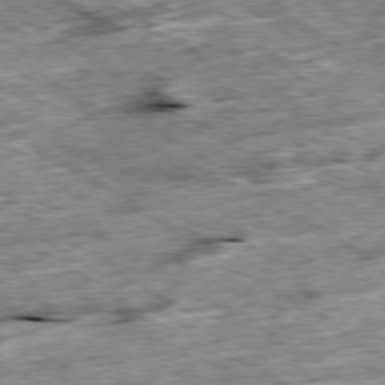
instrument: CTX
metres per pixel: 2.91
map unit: Ap
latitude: -79.9556
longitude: -84.9703
